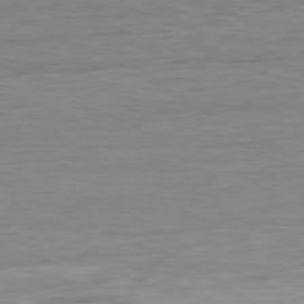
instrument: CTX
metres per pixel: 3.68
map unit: Ap
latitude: -81.3132
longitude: -80.7624
